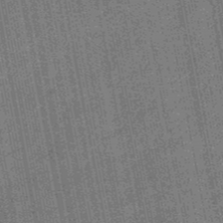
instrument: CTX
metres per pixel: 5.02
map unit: HNb
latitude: -49.1242
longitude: -38.4979
